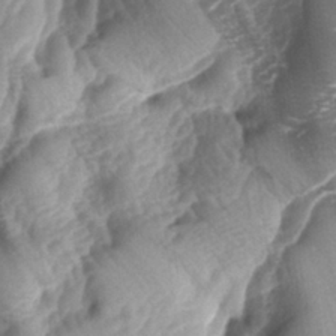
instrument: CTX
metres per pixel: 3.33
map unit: lAa
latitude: -4.5007
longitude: -126.9325
